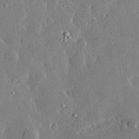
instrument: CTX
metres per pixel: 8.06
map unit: lHvf
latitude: 32.5357
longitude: -92.0444
